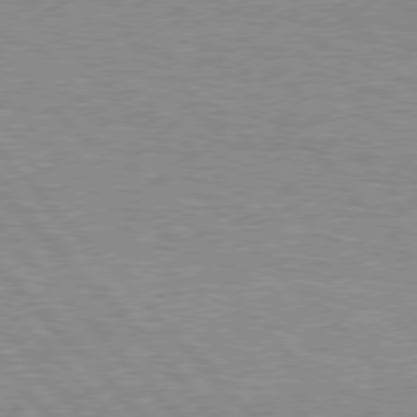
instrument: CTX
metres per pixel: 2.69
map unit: Hpe
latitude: 77.0269
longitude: -157.5182
